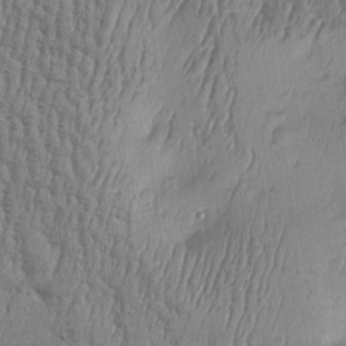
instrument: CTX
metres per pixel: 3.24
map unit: Htu
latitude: -5.9745
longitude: 175.9556
